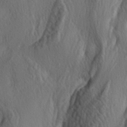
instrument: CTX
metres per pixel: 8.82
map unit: lAa
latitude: -5.0486
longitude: -124.2523
